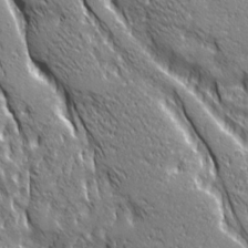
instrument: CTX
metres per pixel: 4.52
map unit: Ave
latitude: 20.7813
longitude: -134.8380
